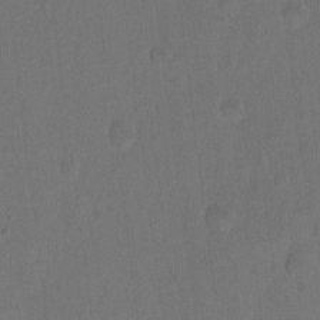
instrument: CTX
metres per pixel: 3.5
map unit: Hto
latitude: -12.0661
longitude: -39.3859
